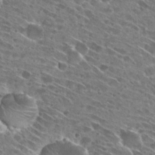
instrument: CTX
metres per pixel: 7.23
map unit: Hto
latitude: 28.3467
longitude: -44.9891
